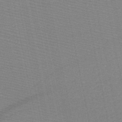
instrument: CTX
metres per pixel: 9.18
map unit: HNb
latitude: -48.7652
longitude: -40.9513
